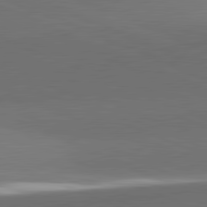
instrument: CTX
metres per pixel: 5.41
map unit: lApd
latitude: 81.8583
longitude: 138.0094
